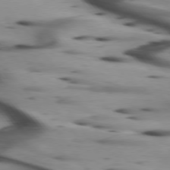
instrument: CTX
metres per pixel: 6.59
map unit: lApd
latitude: 75.3104
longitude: -65.0269
